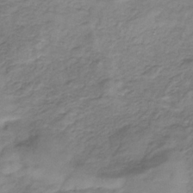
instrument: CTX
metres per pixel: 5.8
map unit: lHb
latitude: -33.6533
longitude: 66.2361
